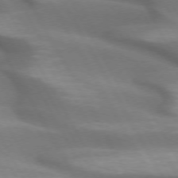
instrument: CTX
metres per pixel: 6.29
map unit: lApd
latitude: 72.6680
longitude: -51.1403
